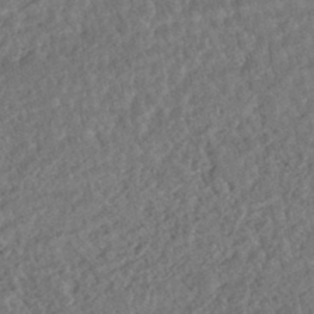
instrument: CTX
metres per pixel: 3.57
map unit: HNhu
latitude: -45.1053
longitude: 100.3495
